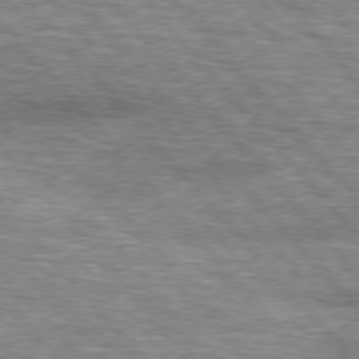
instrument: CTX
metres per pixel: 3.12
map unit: lApd
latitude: 76.4790
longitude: -74.2523
